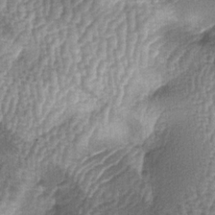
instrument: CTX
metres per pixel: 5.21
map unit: lAa
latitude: -6.0850
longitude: -128.2900
